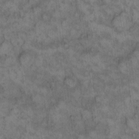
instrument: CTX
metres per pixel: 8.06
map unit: eHh
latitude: 13.5749
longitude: -64.5546
